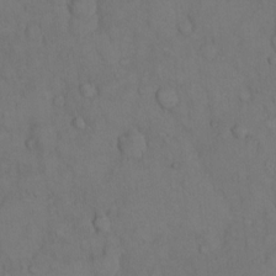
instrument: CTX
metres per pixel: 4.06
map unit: Hto
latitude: 11.1970
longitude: -61.2537
